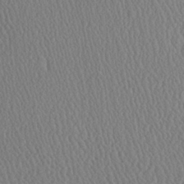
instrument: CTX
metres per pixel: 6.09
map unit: Ave
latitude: 24.1199
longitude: -135.4615
